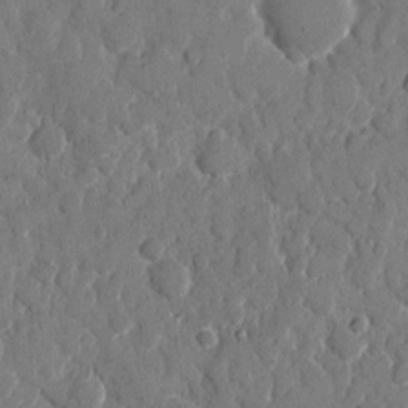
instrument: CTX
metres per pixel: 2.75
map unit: eHh
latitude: 8.1956
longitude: -67.1592
